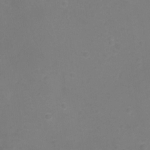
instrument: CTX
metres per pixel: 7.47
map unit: Ht
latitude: -7.4832
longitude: -20.9703
